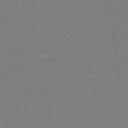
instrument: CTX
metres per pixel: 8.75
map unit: lHb
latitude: -43.0864
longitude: 56.2739
